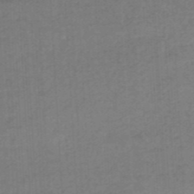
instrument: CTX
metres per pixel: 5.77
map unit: HNhu
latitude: -47.5777
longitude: 89.6344
